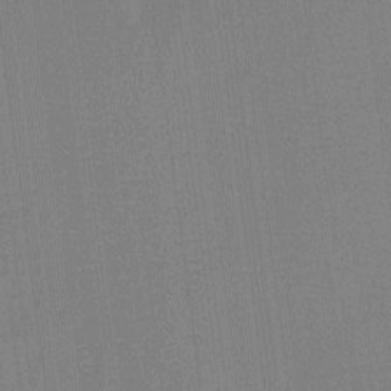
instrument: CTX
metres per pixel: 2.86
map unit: Ht
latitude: -12.7085
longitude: -24.3845
